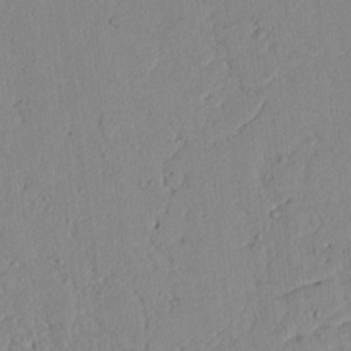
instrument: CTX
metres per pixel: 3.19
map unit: lAvf
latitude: 7.0836
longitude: 168.4062
